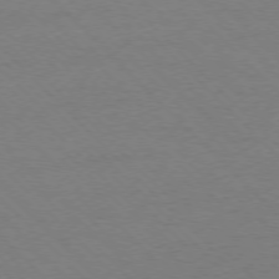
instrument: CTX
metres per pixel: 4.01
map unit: Ap
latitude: -77.1998
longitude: -87.0080
